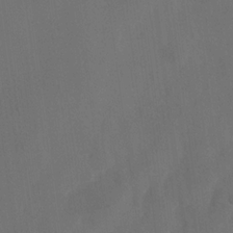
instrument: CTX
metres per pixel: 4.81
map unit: eHh
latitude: 18.8191
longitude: -65.9906
